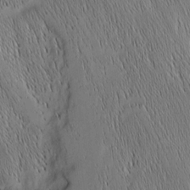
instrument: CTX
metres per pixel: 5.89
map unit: Nhu
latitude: -6.9163
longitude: -152.3090
